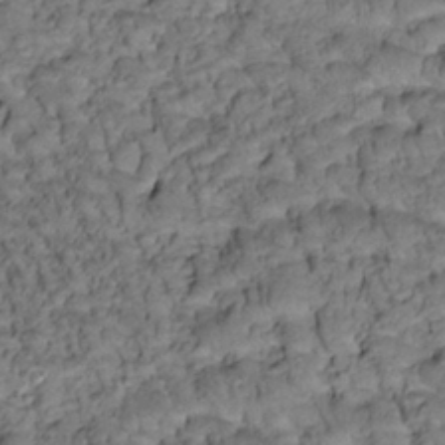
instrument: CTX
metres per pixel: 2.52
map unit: Htu
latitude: -2.6896
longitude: 173.5966
